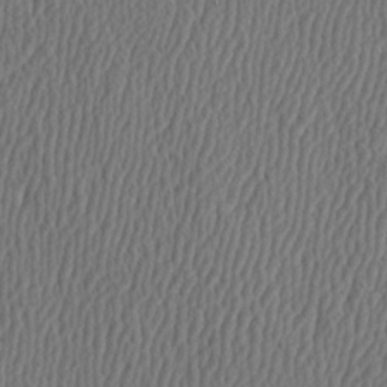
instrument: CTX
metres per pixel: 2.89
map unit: Hve
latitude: 3.3670
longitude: -124.5167
